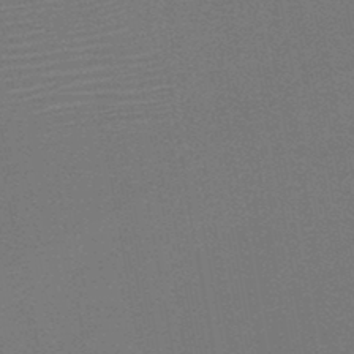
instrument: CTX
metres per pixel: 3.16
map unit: HNb
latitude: -46.2550
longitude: -40.1955
